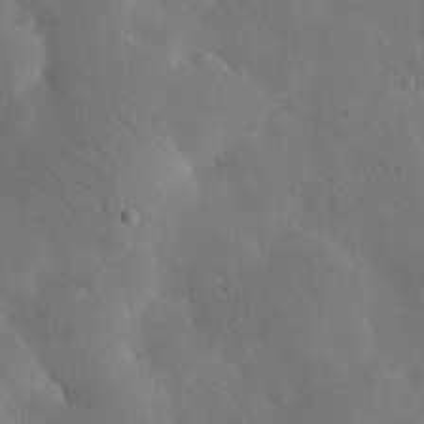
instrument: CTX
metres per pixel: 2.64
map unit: eHh
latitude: 24.5356
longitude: -67.7449
